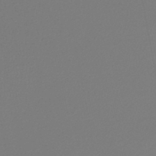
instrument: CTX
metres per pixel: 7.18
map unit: lHb
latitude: -45.3888
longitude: 75.1432
